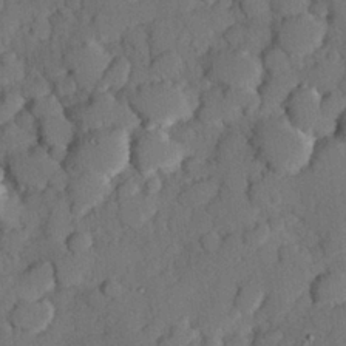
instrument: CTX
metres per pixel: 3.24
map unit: Hve
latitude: 25.6882
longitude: 150.6141
